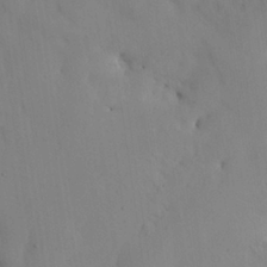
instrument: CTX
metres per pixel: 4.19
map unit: Nhu
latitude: 27.2915
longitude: -72.1767
